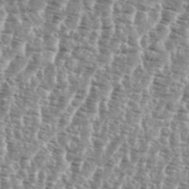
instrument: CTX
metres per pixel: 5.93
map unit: eHh
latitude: 35.1214
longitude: -135.6127
